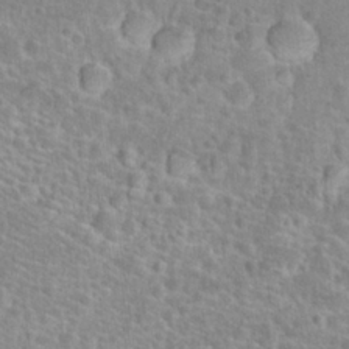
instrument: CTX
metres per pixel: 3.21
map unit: Hto
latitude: 24.7813
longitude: -48.4979
